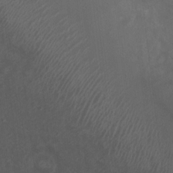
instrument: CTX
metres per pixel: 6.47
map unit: Nhu
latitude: 3.9717
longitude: -17.0836
